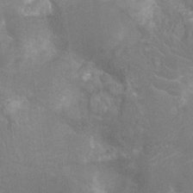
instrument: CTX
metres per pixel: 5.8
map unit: Nhu
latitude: -14.5385
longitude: -25.0458
